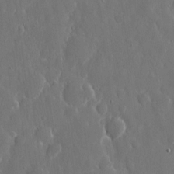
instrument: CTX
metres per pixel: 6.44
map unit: eHh
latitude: 10.9136
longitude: -71.2726
